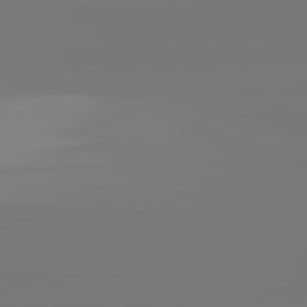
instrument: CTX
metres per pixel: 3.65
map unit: lApd
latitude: 81.7450
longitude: -135.1403
